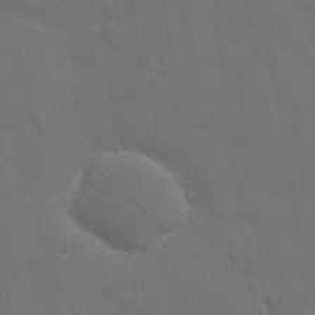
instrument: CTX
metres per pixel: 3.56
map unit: eHh
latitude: 19.3670
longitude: -66.7057
